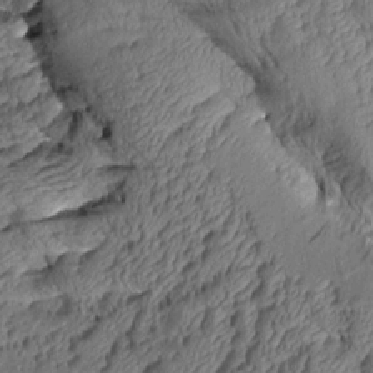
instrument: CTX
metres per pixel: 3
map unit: Aa
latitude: 9.0459
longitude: -128.9514
